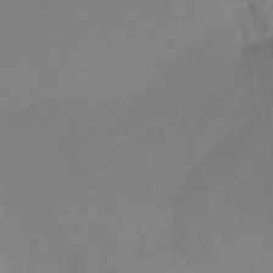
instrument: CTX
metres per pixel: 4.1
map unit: lHb
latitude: -41.5399
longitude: 77.9556
